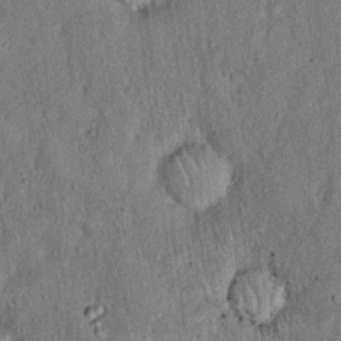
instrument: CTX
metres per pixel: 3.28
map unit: eHh
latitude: 18.4601
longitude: -61.8394
